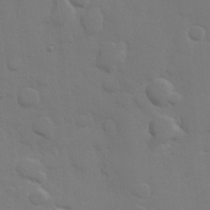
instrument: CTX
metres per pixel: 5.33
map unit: Hve
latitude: 25.6316
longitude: 148.4251
